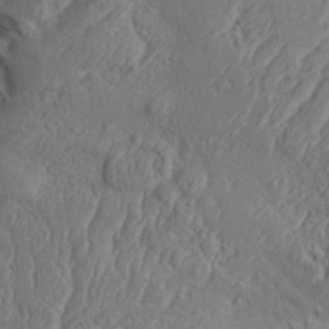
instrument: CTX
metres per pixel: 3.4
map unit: Aa
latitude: 33.9528
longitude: -136.4223
